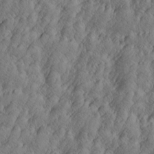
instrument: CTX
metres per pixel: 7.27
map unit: Htu
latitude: -4.8408
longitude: -176.5734
